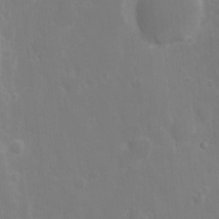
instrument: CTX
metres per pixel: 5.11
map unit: eHh
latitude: 6.6868
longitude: -69.3293
